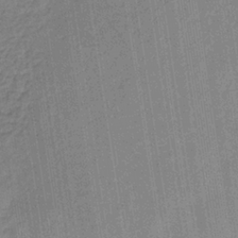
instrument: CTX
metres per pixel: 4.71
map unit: lHb
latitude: -34.7274
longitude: 65.4266
